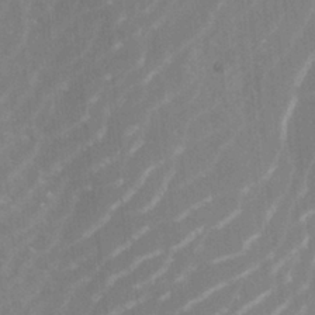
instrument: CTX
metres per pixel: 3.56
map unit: ANa
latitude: -38.9920
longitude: 96.2173
